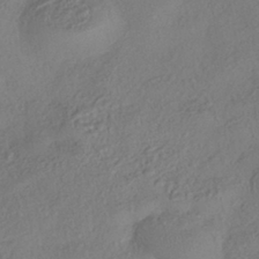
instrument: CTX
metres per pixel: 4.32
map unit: eHh
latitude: -42.1038
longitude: 118.9353
